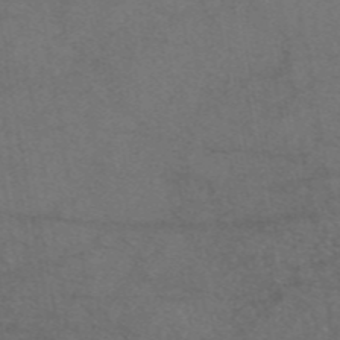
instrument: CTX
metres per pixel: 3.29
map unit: eAb
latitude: 47.4994
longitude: 109.2943
